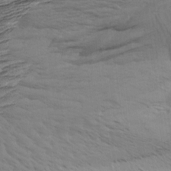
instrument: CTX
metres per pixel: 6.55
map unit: Aa
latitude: 8.8947
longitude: -140.9135
